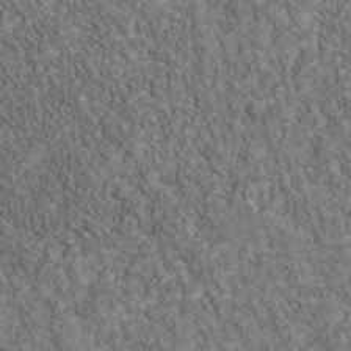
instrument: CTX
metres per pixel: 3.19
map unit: Nhu
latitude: -40.0283
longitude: -85.0648
